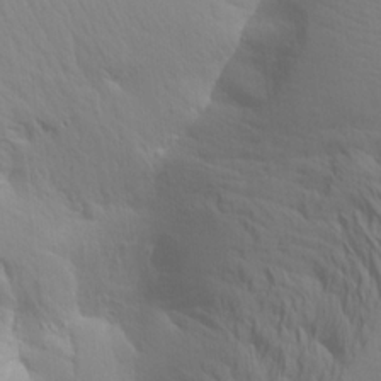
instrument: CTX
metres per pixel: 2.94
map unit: Aa
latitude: 17.5182
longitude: -143.6694
